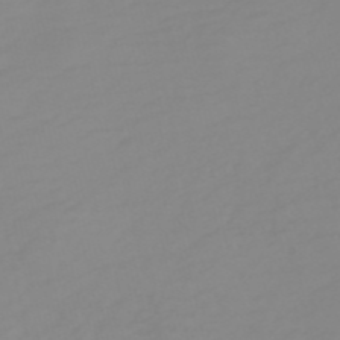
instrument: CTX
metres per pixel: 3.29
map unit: HNb
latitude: -54.0472
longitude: -33.6316
